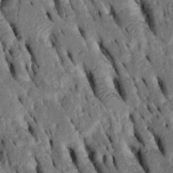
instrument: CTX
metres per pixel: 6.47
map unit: Htu
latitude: -2.2928
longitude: 151.0108
